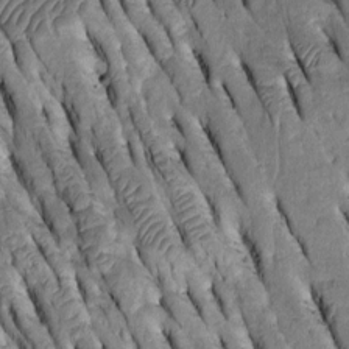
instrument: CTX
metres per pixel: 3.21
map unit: Htu
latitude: -2.1983
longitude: 150.8596
